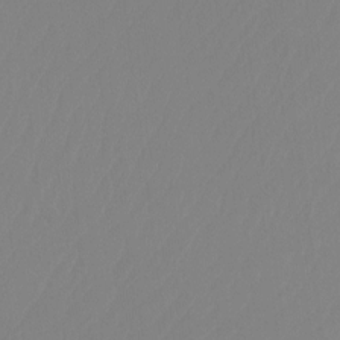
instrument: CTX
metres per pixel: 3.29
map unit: Ht
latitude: -14.4062
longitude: -50.1200
